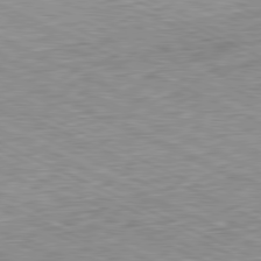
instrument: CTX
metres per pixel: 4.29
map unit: Hpe
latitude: -81.2565
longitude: 11.0675
